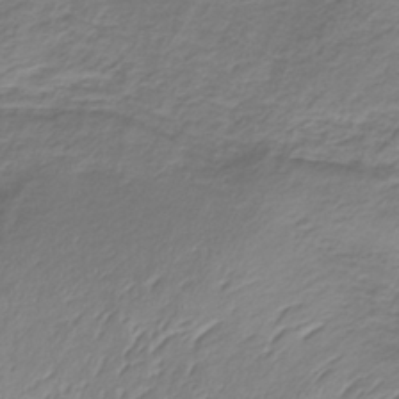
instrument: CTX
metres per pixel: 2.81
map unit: lHb
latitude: -36.1983
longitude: 72.8219
